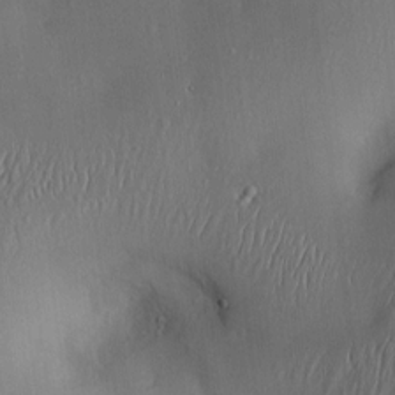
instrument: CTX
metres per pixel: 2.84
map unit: Hve
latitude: -11.5399
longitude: 173.7477
